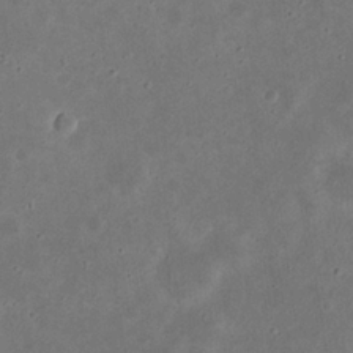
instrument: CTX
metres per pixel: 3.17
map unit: eHh
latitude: 23.7638
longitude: -69.0837
